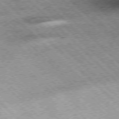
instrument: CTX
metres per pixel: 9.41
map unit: Hpe
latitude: -77.3321
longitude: 13.9367
